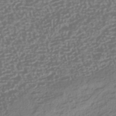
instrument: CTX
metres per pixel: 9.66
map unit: HNhu
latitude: -42.7463
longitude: 106.6897
